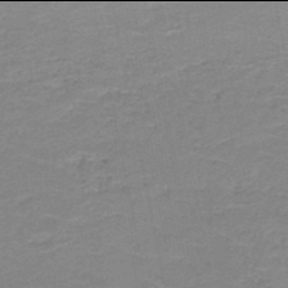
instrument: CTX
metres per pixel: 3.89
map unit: HNb
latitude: -50.0094
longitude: -48.3089
